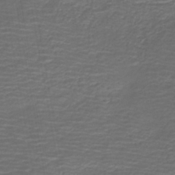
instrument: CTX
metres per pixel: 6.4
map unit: HNb
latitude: -42.8408
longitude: 51.8989
